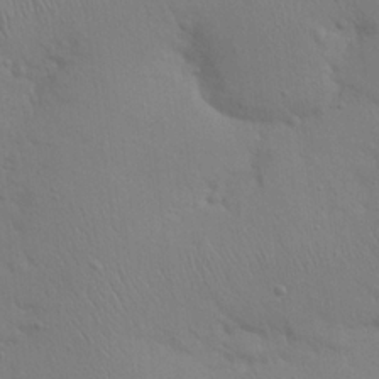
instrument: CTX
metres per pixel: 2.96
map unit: eHh
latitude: 25.1781
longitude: -69.5938
